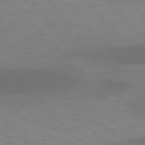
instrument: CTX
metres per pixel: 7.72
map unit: lApd
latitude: 76.8380
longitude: -59.1214
